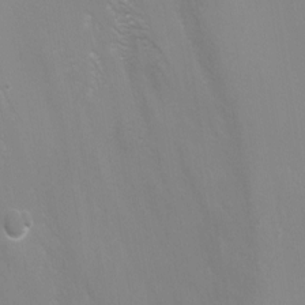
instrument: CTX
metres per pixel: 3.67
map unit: Nhu
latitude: -7.1998
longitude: -78.4223
